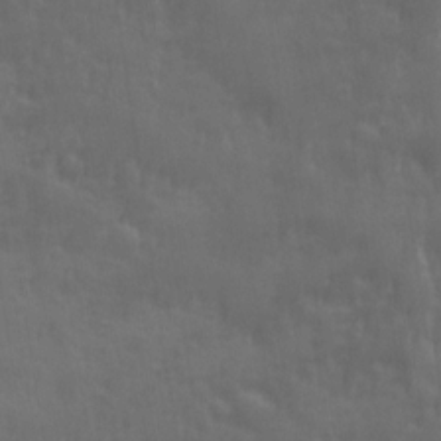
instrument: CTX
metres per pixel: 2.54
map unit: Ave
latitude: 12.1011
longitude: -104.3279
